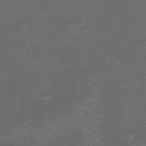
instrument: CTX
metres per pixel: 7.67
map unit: Nhu
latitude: 26.1389
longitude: -53.9339
